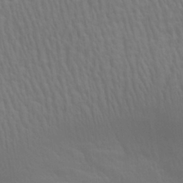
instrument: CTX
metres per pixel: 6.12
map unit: Aa
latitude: 28.9513
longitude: -139.0647
